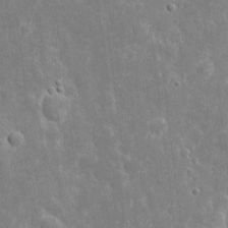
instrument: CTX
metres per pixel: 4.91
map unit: eHh
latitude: 6.8380
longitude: -69.8583
